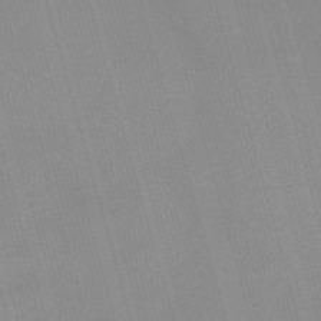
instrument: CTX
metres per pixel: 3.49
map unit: HNb
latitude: -55.0676
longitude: -45.2159
